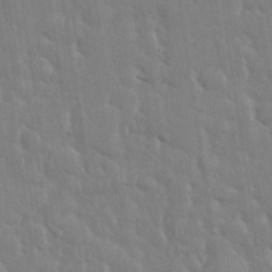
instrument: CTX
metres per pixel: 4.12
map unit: eHh
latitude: 35.5560
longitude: -61.3481
